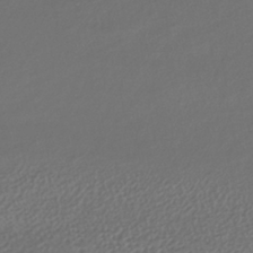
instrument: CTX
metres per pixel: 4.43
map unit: lHb
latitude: -38.8408
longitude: 70.3495
